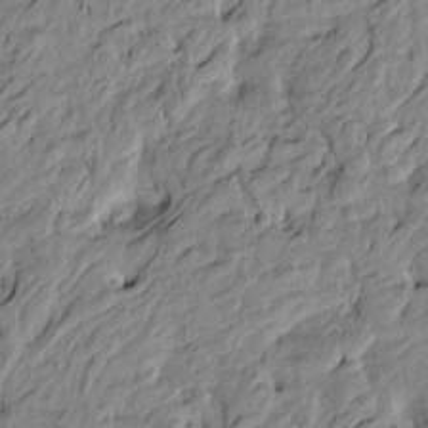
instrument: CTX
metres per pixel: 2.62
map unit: Htu
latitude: -3.6910
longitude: 178.6140
